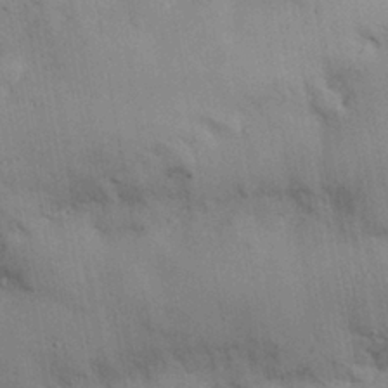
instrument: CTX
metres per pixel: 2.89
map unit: Nhu
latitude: 25.9339
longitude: -71.9339
